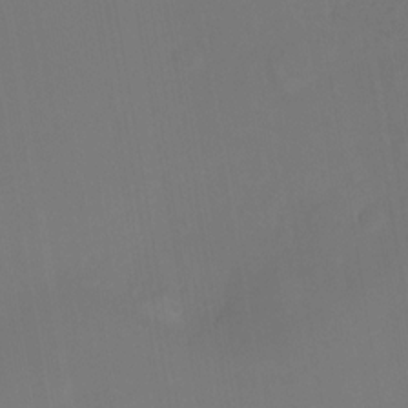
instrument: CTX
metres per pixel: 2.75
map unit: Nhu
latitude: -13.5021
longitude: -51.8583
